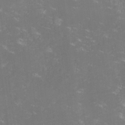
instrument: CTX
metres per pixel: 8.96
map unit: lHvf
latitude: -13.9745
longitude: -100.6868
